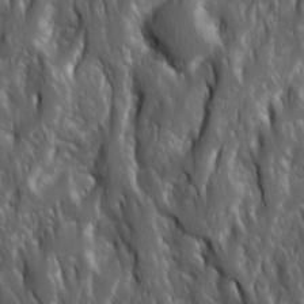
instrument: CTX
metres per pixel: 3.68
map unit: Ave
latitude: 15.7828
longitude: -132.8569
